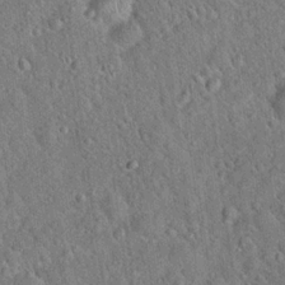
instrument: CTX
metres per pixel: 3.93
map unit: Hto
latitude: 19.3103
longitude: -52.6869
